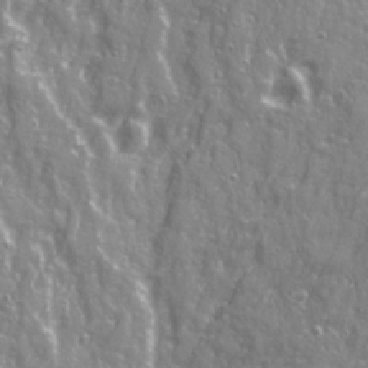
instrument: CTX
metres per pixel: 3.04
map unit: Ave
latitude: 21.6505
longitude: -133.2537
